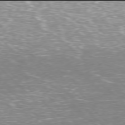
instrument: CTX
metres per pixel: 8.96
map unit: Hpe
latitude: -78.0094
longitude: 15.1431
